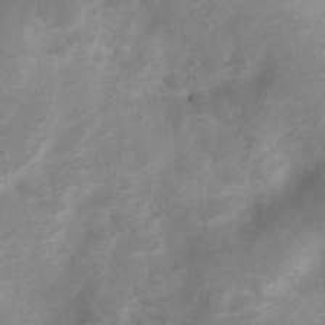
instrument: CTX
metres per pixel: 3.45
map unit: Nhu
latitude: 6.8569
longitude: -22.9703
